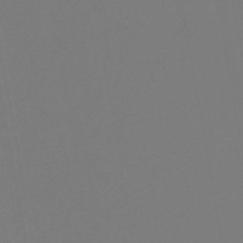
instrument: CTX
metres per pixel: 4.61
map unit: eHb
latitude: -50.5385
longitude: 74.4251
